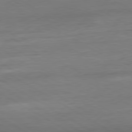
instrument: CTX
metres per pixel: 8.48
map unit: Ap
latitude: -80.9542
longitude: -79.0648
